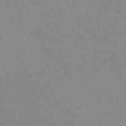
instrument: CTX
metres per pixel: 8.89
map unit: eAb
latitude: 50.3089
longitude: 111.7288
